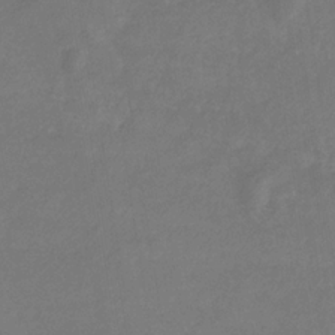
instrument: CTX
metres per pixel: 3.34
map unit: eHb
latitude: -33.1620
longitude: 72.3873
